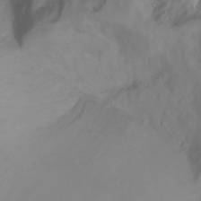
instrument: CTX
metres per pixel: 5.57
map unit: Nhu
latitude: -12.9353
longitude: -59.0836
